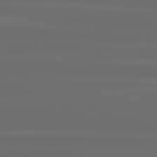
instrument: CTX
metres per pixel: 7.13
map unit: lApd
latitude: 80.7624
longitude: -136.8947
